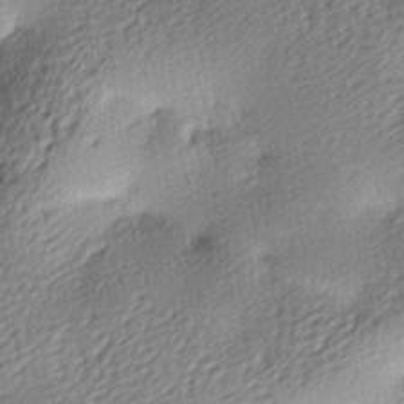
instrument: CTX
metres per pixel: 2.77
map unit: lAa
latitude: -9.2565
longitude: -126.9136
